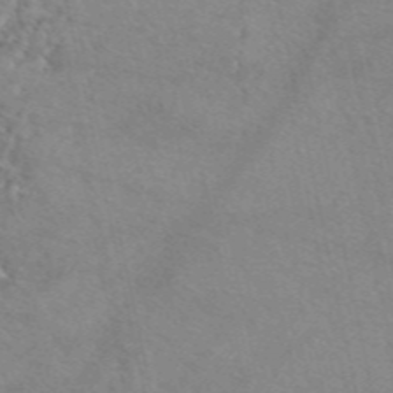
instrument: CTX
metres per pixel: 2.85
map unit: eAb
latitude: 49.0269
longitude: 106.4818
